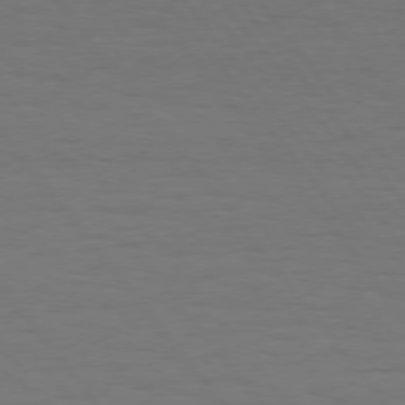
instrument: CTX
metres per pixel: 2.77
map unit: Hpe
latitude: 75.0836
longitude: -131.4049
